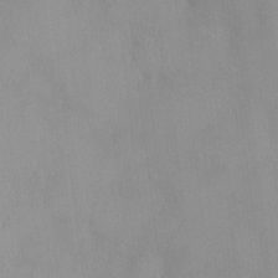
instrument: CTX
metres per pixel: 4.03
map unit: HNhu
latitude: 3.5560
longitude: 6.6329
